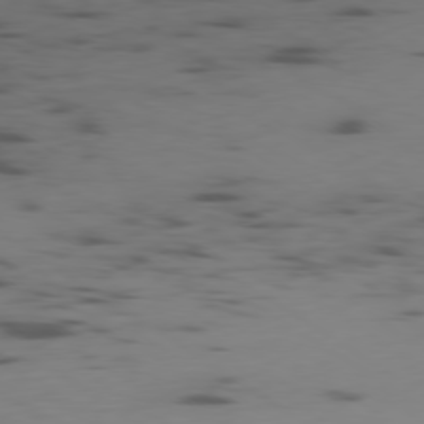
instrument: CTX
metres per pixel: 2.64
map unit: Ap
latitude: -79.6721
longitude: -61.8961
